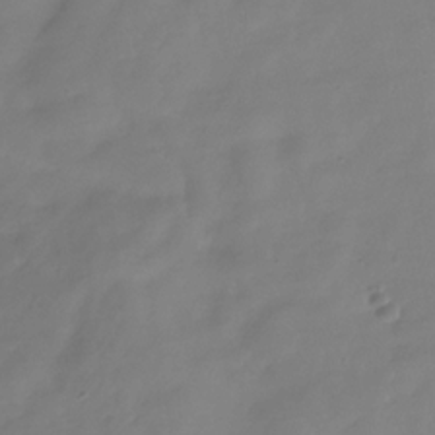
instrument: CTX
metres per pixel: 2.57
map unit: Hve
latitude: -31.7666
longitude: 92.3306
